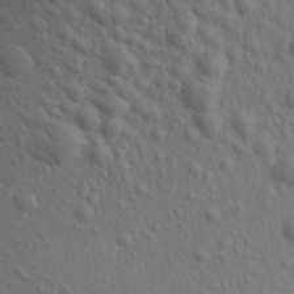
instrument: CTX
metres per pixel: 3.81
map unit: Aa
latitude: 19.0269
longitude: -142.2901
